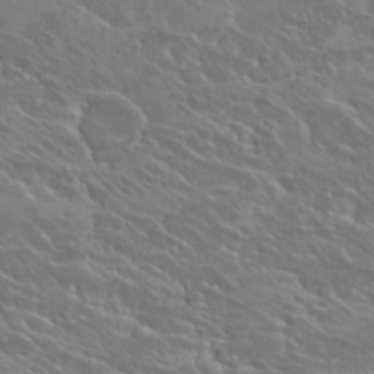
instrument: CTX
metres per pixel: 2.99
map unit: Hto
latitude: 27.0270
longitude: -41.8205
